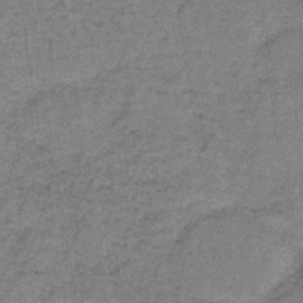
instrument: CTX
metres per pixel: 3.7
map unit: lHb
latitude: -41.0486
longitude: 57.1242
